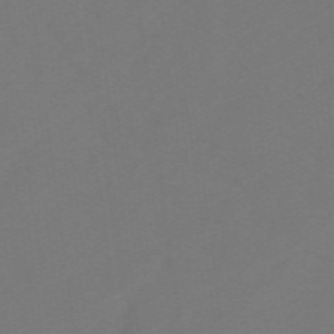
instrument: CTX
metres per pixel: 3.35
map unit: eHb
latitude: -49.5022
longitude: 83.6722
